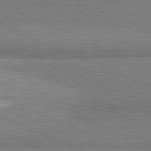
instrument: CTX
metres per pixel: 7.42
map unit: lApd
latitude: 81.6694
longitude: 161.5399
